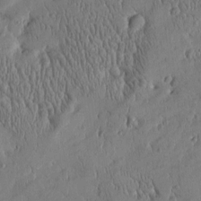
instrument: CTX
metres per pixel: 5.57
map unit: Htu
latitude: -4.8030
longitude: 174.8974
